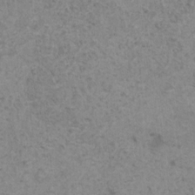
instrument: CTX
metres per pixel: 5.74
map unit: HNhu
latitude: 0.9891
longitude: 3.8422
